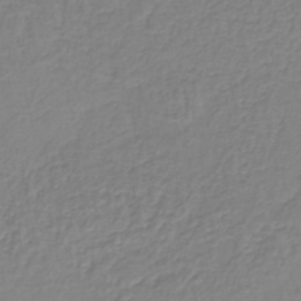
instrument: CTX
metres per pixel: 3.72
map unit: lHb
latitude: -41.1998
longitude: 61.3321
